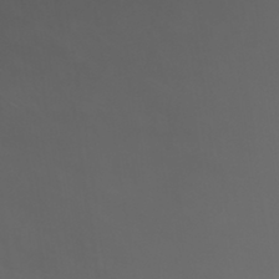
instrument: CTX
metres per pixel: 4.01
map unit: HNhu
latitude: 6.1578
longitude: 14.2929
